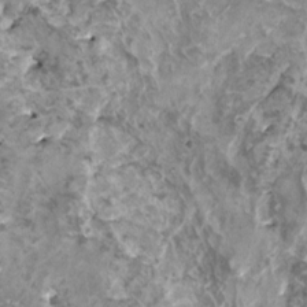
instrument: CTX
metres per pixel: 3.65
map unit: HNhu
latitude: 1.3103
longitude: 5.6155
